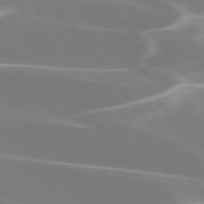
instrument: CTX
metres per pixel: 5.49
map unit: lApd
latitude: 75.4615
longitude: -62.4223
